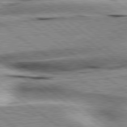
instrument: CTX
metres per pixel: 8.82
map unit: lApd
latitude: 79.7261
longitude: -140.4223
